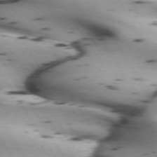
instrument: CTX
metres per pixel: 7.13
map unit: lApd
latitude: 72.7058
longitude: -53.1592
